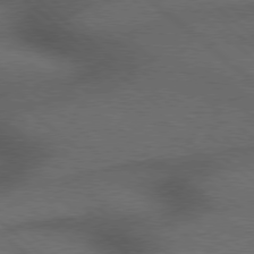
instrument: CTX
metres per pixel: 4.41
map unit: Hpe
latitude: 77.4426
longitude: -150.9513
